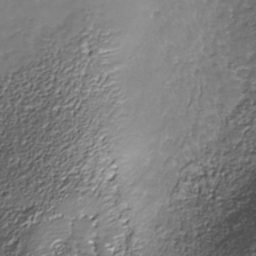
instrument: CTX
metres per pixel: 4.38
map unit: Nhe
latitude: -36.1794
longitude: -88.2712
